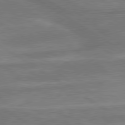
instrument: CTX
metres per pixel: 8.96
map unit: lApd
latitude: 79.9528
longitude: -172.2711
